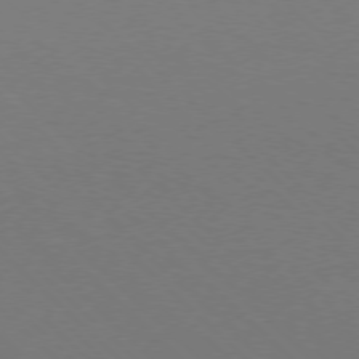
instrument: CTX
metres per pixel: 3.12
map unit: Ap
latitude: -78.3306
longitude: -91.8016
